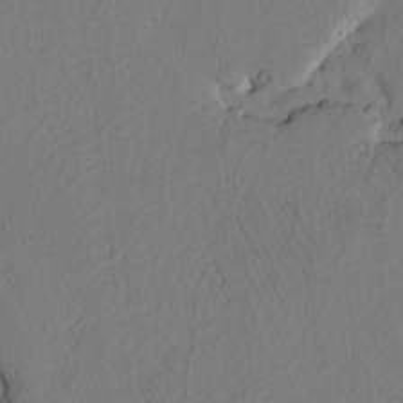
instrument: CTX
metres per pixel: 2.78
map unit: Htu
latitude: 3.1025
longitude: 178.8786
